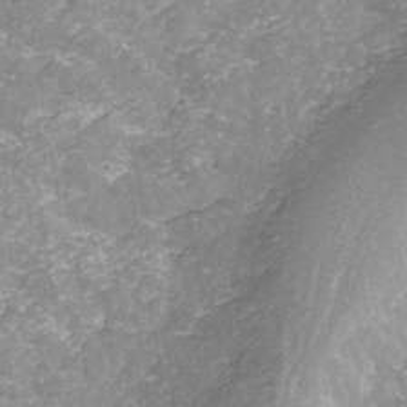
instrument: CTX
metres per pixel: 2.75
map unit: ANa
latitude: -42.6329
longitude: 108.3306
